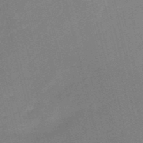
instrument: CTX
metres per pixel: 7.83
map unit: HNb
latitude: -52.0472
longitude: -46.9136
